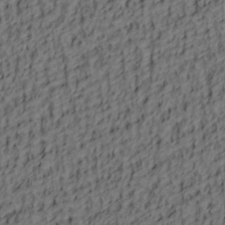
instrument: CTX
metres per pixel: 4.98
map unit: lAa
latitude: 4.6113
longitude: -114.4034
